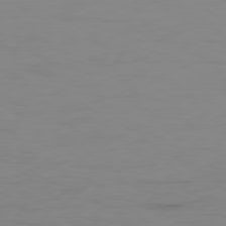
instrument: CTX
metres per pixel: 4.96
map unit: Ap
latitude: -79.1998
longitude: -70.8569
